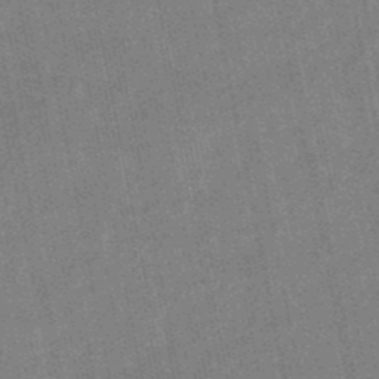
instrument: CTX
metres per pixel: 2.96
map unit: lHb
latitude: -48.7086
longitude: 79.0486
